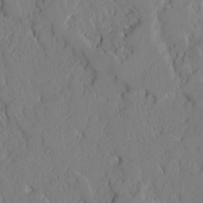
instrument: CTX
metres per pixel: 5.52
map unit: Ave
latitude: 13.6883
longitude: -132.0633
